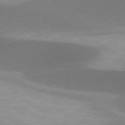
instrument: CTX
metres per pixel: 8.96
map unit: lApd
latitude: 77.2159
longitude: -51.1403
